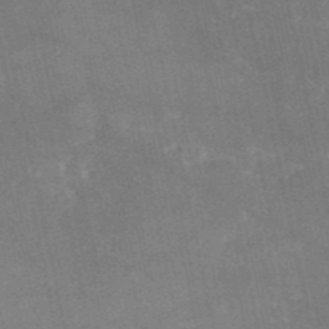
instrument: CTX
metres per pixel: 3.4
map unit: HNb
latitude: -52.3495
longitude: -39.1970
